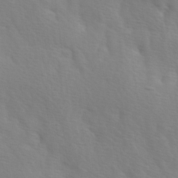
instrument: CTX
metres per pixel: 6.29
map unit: Ave
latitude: 1.4237
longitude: -113.2159
